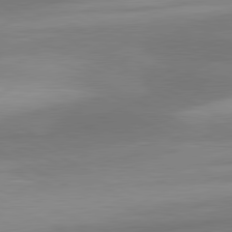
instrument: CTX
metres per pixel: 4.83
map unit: lApd
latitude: 80.4979
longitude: 176.1228
